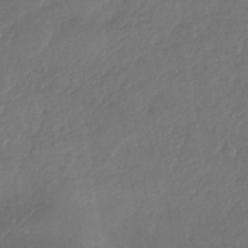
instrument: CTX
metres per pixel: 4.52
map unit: eHh
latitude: -40.1039
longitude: -25.9528
